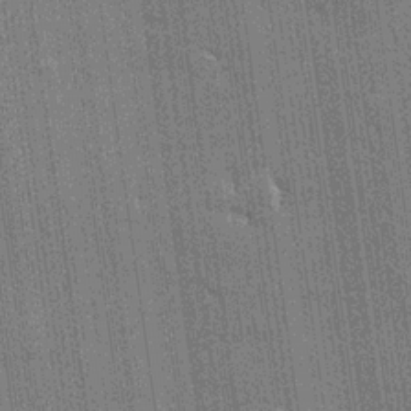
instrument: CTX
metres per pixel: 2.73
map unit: lHvf
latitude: 19.2915
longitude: 142.5762
